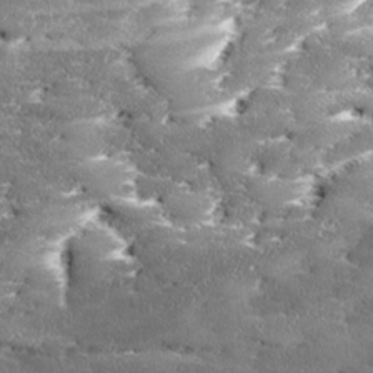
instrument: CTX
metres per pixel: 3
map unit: Ave
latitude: 17.5560
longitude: -136.7624
